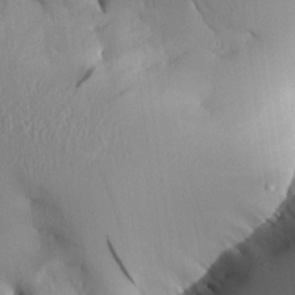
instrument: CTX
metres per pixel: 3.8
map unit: Aa
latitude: 25.5938
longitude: -129.6883
